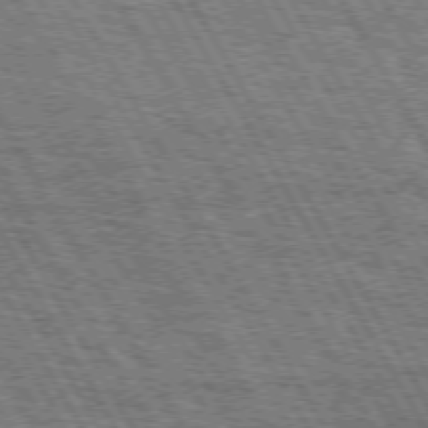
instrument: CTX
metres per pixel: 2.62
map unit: Hpe
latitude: 73.0837
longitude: -125.6693
